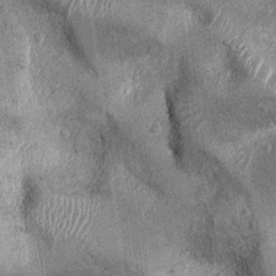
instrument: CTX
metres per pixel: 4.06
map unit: Ht
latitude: -12.5196
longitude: -21.1970
